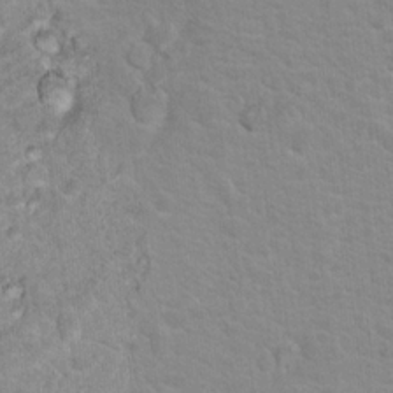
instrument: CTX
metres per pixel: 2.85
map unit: Nhu
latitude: 16.7246
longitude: -31.1404
